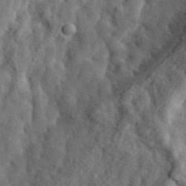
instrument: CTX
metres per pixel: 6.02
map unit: eHh
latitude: 36.4412
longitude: -80.3656
